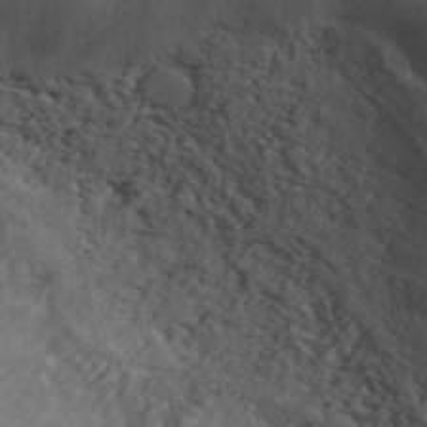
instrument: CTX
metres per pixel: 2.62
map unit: ANa
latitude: 45.5938
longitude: 23.4644
